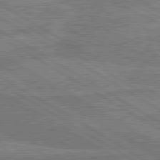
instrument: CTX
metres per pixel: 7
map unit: lApd
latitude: 80.6113
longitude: -175.0081
